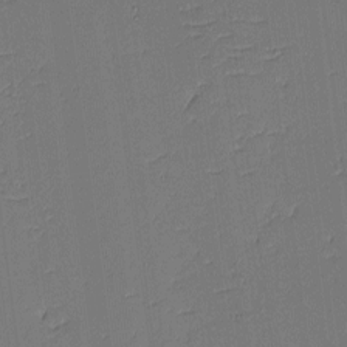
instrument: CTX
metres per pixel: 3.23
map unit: eHh
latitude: -3.7855
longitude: -81.8394
